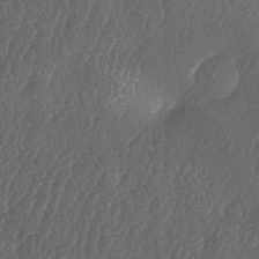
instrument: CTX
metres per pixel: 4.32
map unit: lAa
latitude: -5.8233
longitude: -129.4993
